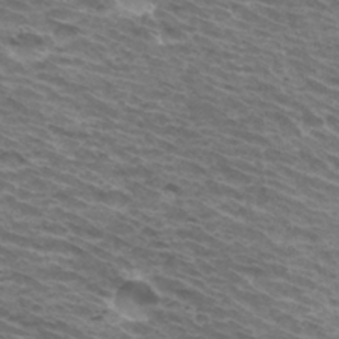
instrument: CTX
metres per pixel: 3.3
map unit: Hto
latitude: 32.9514
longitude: -41.3670
